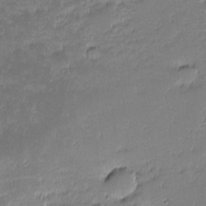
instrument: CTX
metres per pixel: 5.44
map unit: eHh
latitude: -1.9556
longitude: -86.0633
